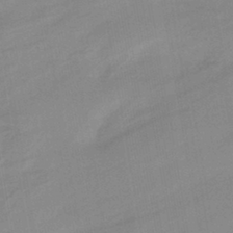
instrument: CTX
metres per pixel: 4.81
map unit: HNhu
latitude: -42.0283
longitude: 91.3510
